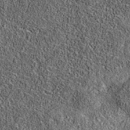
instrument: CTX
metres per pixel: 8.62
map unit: eAb
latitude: 36.1200
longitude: 108.7841
